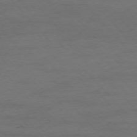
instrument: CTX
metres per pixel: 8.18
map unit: Ap
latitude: -76.7463
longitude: -83.5371
